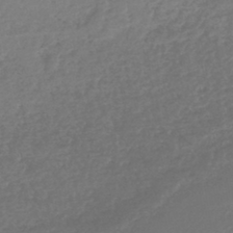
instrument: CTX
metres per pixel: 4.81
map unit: lHb
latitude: -42.5951
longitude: 69.0486
